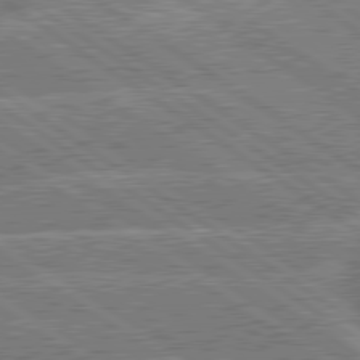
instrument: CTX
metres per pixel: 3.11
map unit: lApd
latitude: 79.8584
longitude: -144.8569
